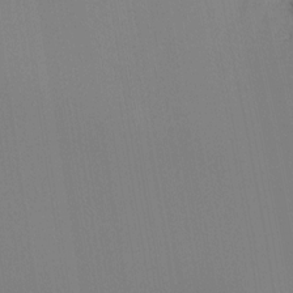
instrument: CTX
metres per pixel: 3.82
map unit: Ht
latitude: -16.9353
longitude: -47.6316
